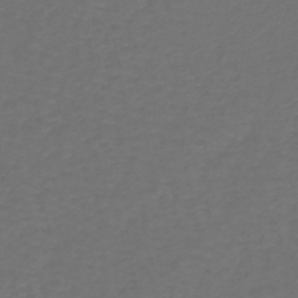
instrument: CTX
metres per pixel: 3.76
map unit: lHb
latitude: -39.4644
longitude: 63.2376
